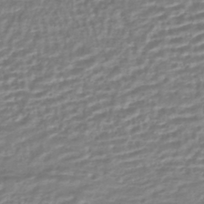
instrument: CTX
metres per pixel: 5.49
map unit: HNhu
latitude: -44.3684
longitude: 99.6533
